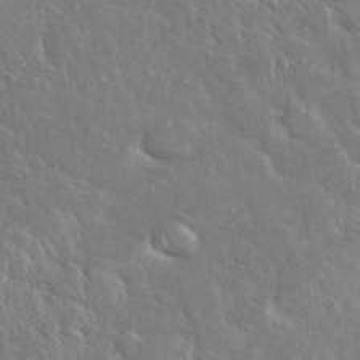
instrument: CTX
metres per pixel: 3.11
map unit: eHh
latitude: 37.4616
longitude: -61.5371
